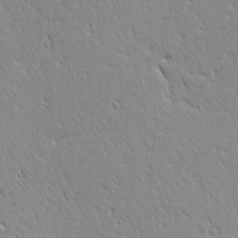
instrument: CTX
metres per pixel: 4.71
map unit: Ave
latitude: 20.8947
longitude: -137.2537
